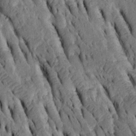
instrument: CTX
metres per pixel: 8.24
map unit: Htu
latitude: -2.4818
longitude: 151.0675
